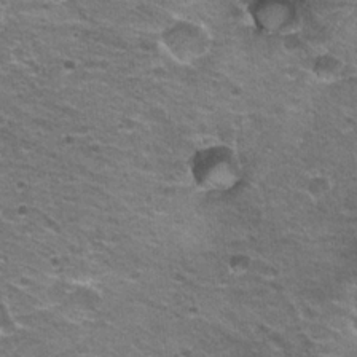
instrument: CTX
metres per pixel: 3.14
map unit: Hto
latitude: 21.0270
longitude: -32.7057
